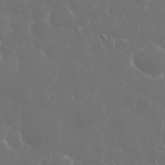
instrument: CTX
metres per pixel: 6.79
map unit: eHh
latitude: 33.9150
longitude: -60.6868
